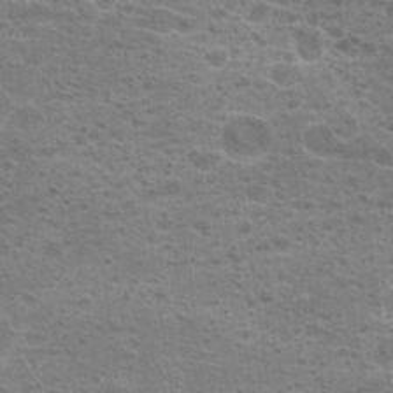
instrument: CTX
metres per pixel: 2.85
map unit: Hto
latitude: 19.2537
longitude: -41.4048
